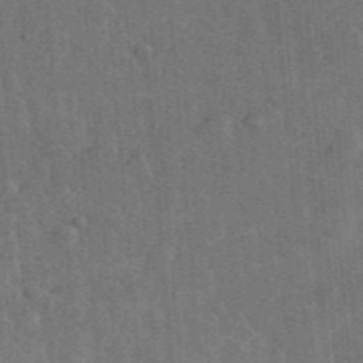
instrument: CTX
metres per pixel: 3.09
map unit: lHvf
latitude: 33.5371
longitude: -90.4034
